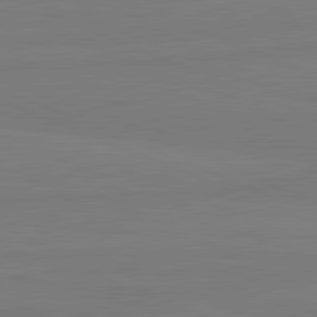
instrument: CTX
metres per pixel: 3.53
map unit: lApd
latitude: 81.7450
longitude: -179.4994
